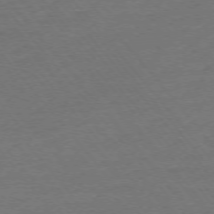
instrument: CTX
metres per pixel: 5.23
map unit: Ap
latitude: -75.2754
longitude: -82.4790
